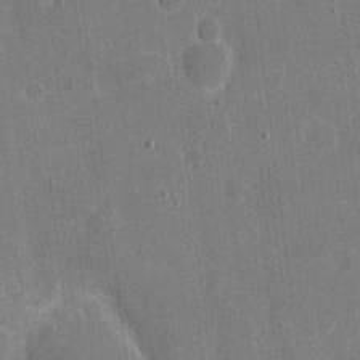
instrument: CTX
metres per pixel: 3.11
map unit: eHh
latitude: 5.9906
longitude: -67.6127
